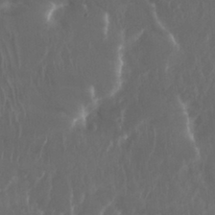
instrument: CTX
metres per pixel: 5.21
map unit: Nhu
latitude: 29.6316
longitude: -57.7260
